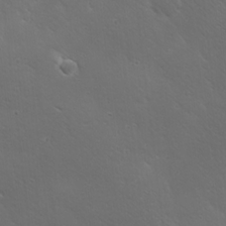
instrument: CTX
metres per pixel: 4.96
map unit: Ave
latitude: 19.9339
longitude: -137.9906
